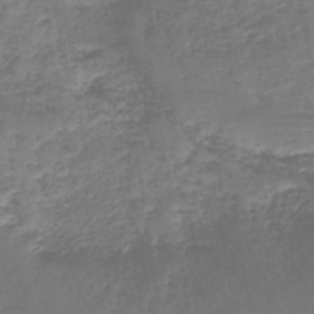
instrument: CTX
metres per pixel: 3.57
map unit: lHb
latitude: -44.2551
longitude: 59.2564
